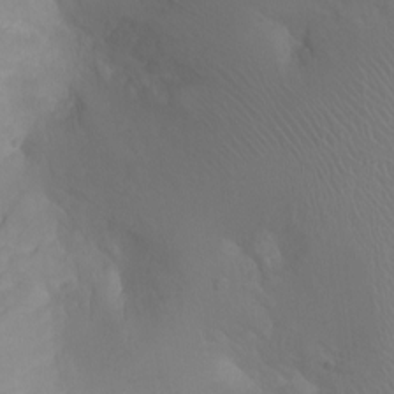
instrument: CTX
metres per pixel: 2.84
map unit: Ht
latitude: -2.0283
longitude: -18.2522
